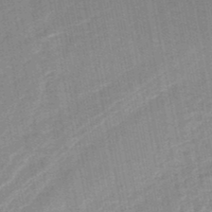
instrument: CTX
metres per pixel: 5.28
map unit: HNb
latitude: -48.3684
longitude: -44.1200
